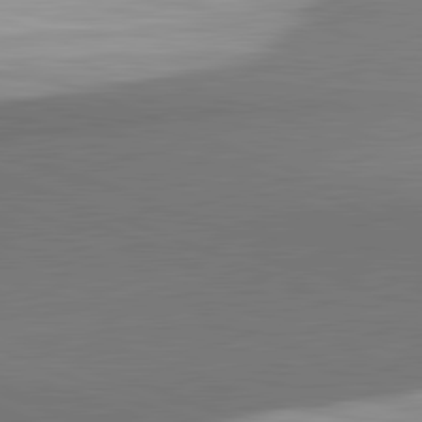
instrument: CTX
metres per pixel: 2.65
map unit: lApd
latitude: 82.1199
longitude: 152.8030
